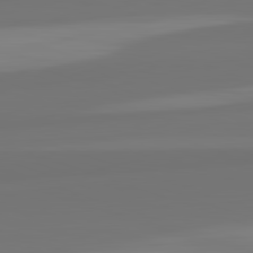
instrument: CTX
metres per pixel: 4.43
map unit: lApd
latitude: 82.6112
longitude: 158.8030
